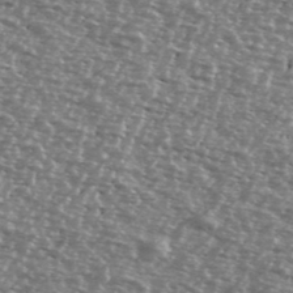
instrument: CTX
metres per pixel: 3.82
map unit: Ave
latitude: 38.9514
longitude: -112.2333
